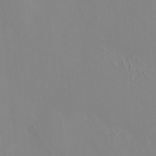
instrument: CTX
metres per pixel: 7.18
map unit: HNhu
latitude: 7.5560
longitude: 11.5588
